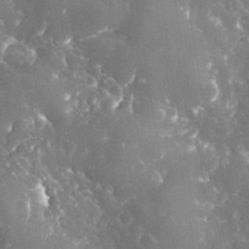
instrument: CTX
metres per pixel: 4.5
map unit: eHh
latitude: 34.3845
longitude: -62.8947
